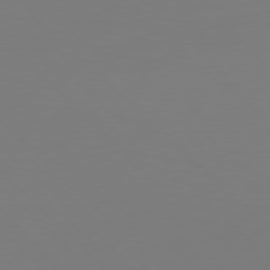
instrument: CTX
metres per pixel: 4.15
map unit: Hpe
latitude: 77.1025
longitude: -132.7435
